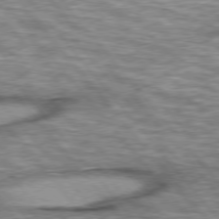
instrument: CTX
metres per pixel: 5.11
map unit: lApd
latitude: 76.0822
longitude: -48.8947
